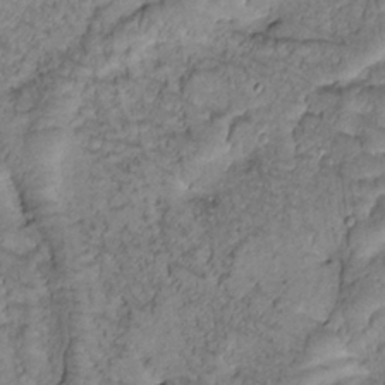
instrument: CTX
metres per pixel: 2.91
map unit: Htu
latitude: -1.1432
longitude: 173.1053
